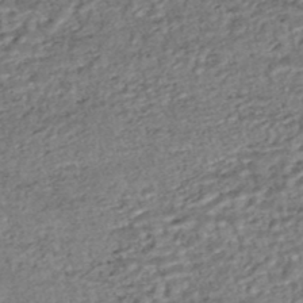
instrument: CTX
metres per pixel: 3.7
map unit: HNhu
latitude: -48.3873
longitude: 102.8408
